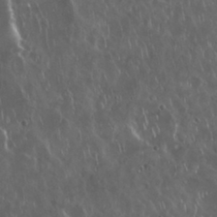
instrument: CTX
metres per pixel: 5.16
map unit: Nhu
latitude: 29.3293
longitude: -59.8017
